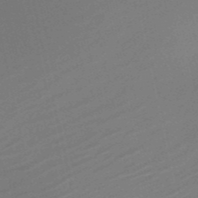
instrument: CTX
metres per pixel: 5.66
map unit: HNb
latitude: -53.3887
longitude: -49.4615
